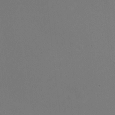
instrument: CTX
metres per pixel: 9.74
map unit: HNhu
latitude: -1.6155
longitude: -0.7435
